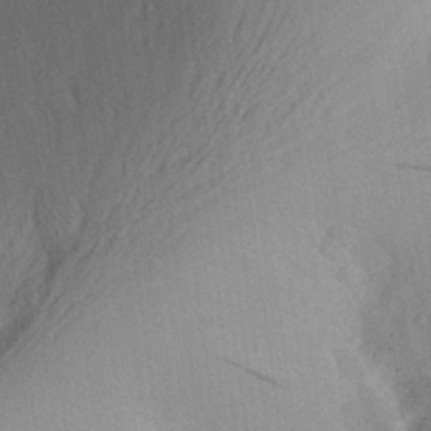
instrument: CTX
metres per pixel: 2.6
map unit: Aa
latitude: 27.9150
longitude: -146.4790
